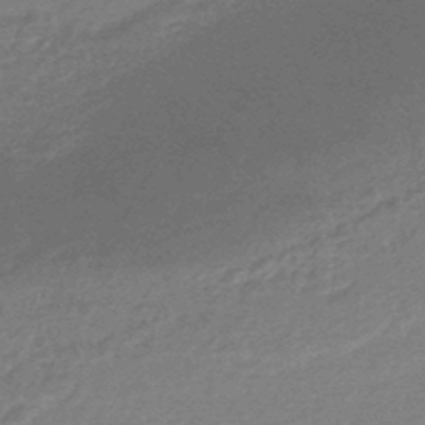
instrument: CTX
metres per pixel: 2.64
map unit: HNhu
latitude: -45.3321
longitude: 93.5021
